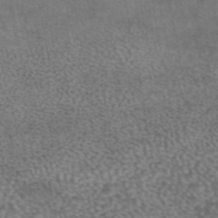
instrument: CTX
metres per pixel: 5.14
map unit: eAb
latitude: 44.4034
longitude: 108.0850
